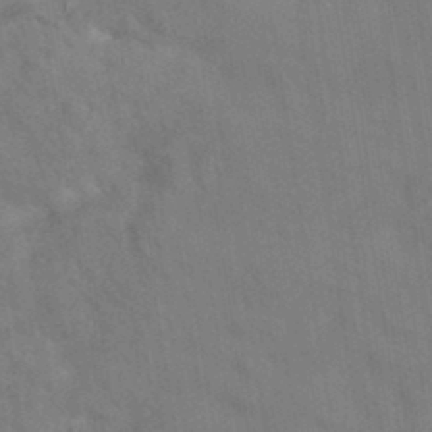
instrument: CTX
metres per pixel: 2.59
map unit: eAb
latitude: 34.8191
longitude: 111.2942
